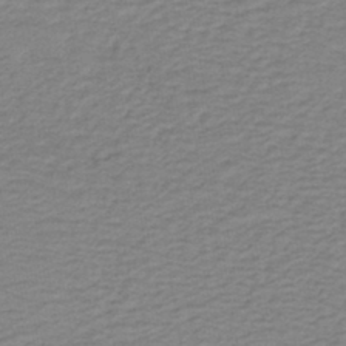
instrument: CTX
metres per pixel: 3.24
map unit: lHb
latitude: -41.4832
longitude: 52.9352
